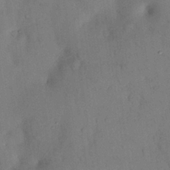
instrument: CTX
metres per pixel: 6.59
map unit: Nhu
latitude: 26.5735
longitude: -73.3860
